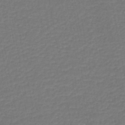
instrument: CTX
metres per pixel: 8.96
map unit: lHb
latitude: -46.5762
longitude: 63.0297
